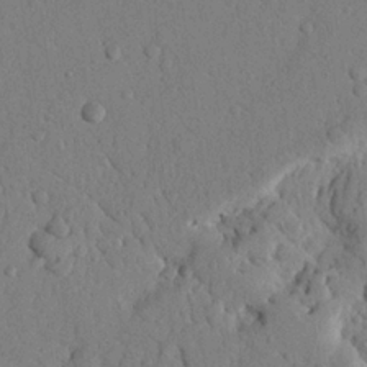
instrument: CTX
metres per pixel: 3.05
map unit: Nhu
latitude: 21.5560
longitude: -76.2711
